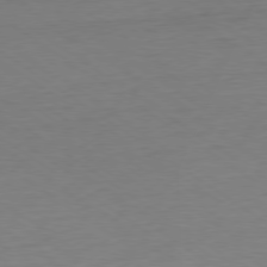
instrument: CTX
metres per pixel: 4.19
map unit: Ap
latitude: -79.3320
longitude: -96.4601
